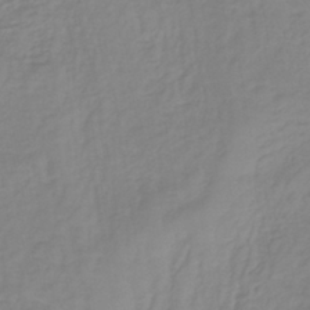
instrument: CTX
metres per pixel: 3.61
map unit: lHb
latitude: -40.3495
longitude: 70.0850
